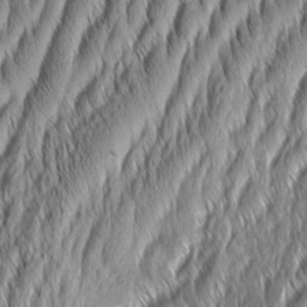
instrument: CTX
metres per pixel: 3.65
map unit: Aa
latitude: 7.7827
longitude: -130.9892
